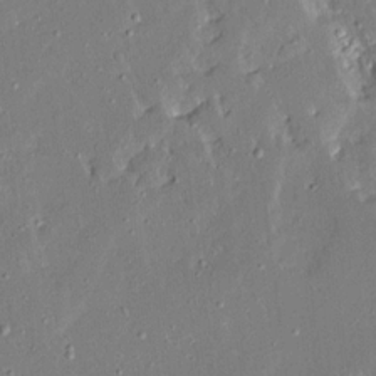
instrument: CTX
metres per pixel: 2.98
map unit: Ave
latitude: 15.3671
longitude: -140.3089
